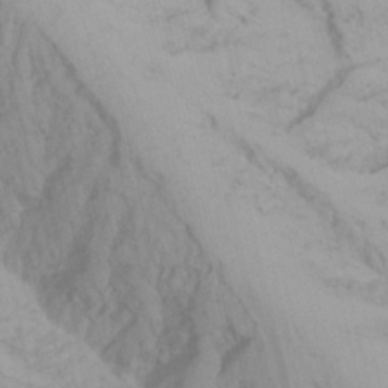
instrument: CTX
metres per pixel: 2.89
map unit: Ave
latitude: 21.7828
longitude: -137.4994
